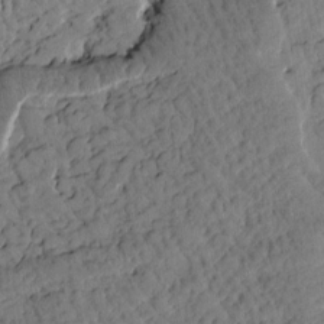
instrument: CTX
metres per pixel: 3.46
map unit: Htu
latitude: 1.0269
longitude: 176.8408
